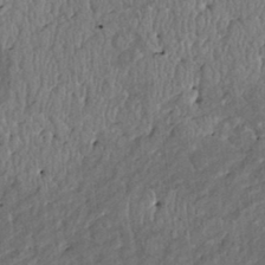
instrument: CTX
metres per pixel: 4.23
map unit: Htu
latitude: 3.6883
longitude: 149.8234
